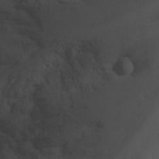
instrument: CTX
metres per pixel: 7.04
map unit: Nhu
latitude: -4.1605
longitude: -74.5735
